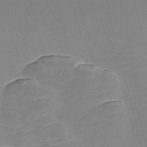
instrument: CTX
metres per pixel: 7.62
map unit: Nve
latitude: -57.0675
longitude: 59.1242
